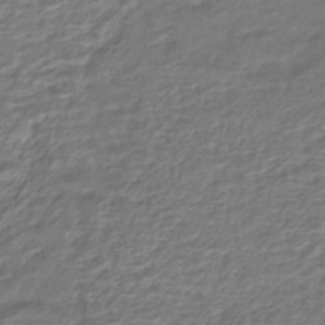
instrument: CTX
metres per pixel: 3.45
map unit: HNhu
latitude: -45.4265
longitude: 101.5777
